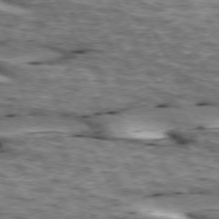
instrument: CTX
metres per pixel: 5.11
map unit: lApd
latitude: 73.6316
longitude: -54.7057
